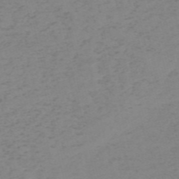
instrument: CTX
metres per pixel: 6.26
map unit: HNb
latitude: -55.3132
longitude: -46.9514
